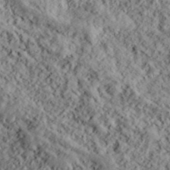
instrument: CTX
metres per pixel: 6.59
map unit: lHvf
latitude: 39.1592
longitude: -88.5357
